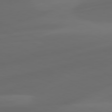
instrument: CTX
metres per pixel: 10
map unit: lApd
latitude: 81.0269
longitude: -83.7827
